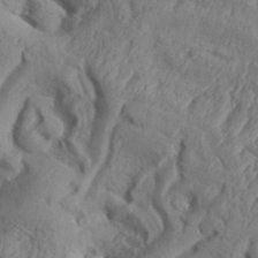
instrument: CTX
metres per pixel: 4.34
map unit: Aa
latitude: 34.2333
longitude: -136.5546
